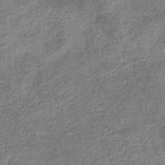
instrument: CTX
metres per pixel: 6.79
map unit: eHb
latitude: -34.5952
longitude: 77.8422
